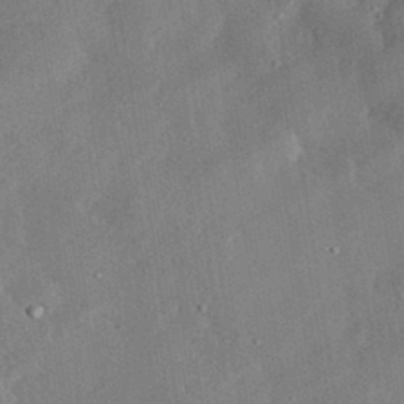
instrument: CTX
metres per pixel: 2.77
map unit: lHvf
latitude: 33.3860
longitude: -92.2900
